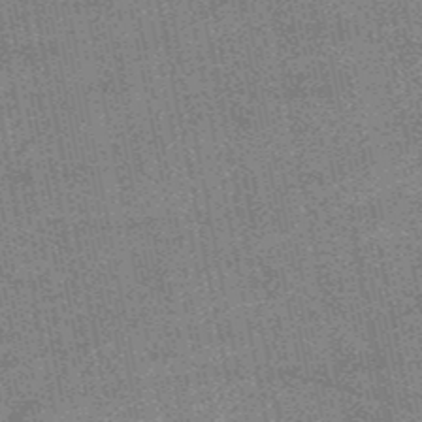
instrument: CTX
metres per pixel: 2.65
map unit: HNb
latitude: -52.1983
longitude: -42.5168
